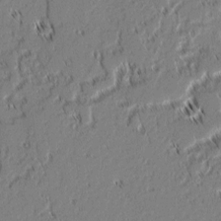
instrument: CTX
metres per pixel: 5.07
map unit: lAvf
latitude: 1.6127
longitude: -106.8380
